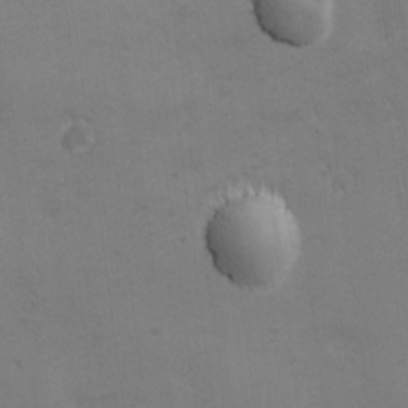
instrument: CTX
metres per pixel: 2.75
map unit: Ave
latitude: -7.6533
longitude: -120.9892
